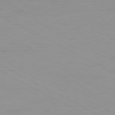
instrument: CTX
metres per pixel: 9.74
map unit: Ap
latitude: -80.0283
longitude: -91.0836
